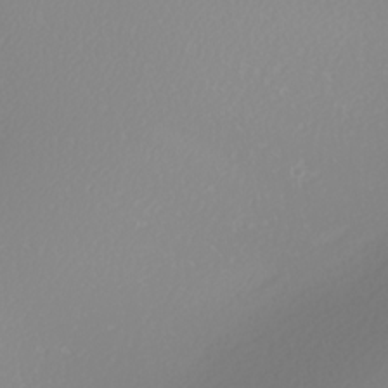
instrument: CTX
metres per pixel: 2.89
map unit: Nhu
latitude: -7.3698
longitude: -94.2901
